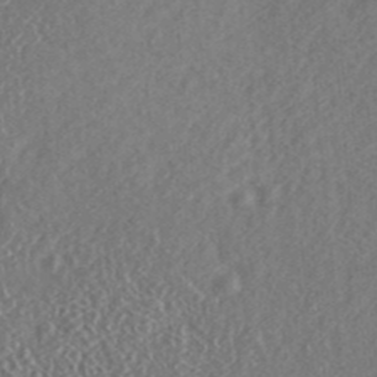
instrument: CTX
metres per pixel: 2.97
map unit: ANa
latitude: 39.9339
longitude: 28.3306
